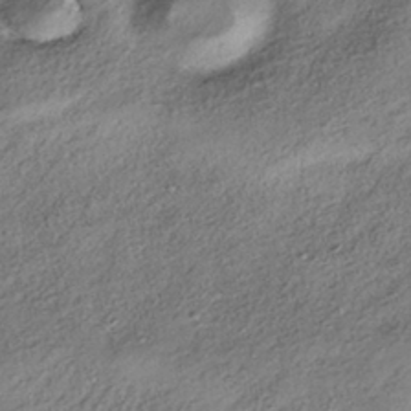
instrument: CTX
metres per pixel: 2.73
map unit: HNhu
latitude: -41.5021
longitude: 105.8989
